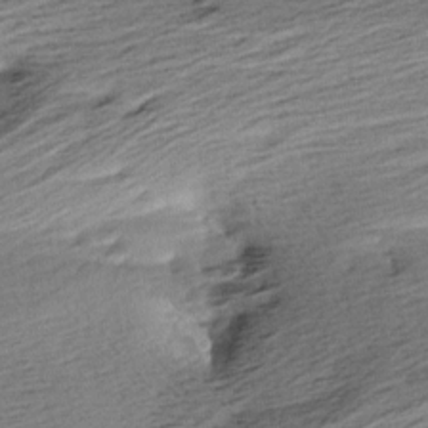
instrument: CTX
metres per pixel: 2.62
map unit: Aa
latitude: 6.3089
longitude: -137.8017
